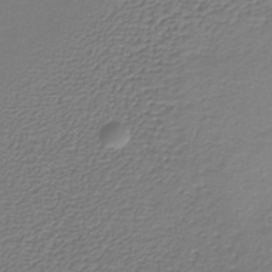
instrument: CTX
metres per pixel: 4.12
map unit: lHb
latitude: -34.6329
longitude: 61.2187
